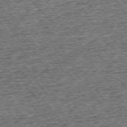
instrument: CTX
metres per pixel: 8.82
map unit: Ap
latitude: -75.1809
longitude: -91.9339
